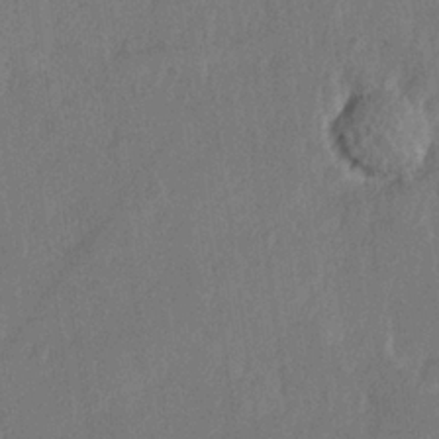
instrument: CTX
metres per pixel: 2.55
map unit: Hve
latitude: 25.3292
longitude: 144.8786
